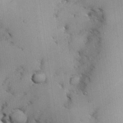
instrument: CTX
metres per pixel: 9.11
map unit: Nhu
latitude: 26.5735
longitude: -68.1578
